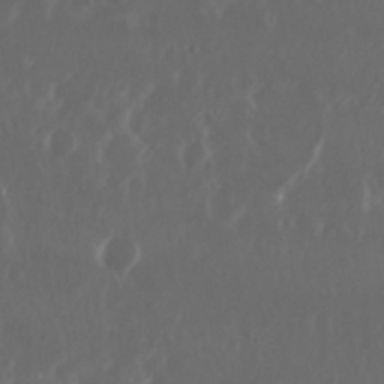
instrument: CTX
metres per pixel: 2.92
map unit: Nhu
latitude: 29.7072
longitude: -58.0444
